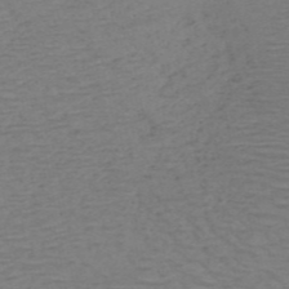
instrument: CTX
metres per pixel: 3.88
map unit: HNb
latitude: -53.7477
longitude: -44.1011
